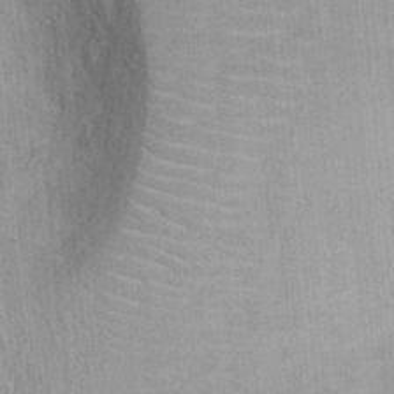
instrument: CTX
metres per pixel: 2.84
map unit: Ht
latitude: -2.3306
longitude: -15.4994
